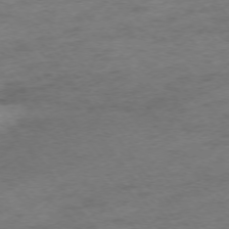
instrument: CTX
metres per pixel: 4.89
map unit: Ap
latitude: -74.8030
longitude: -72.6680
